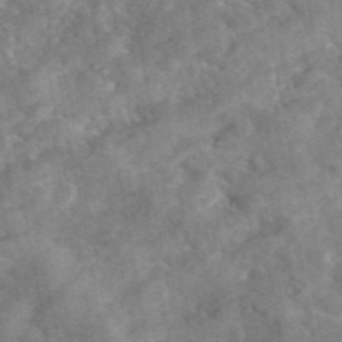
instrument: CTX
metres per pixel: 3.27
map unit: eAb
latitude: 46.6113
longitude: 127.8611
